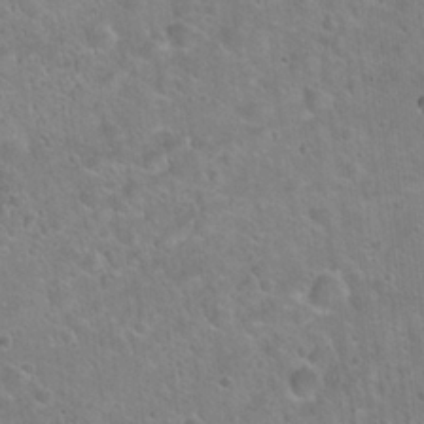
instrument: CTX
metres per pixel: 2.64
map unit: Hto
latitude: 22.0822
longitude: -51.4615
